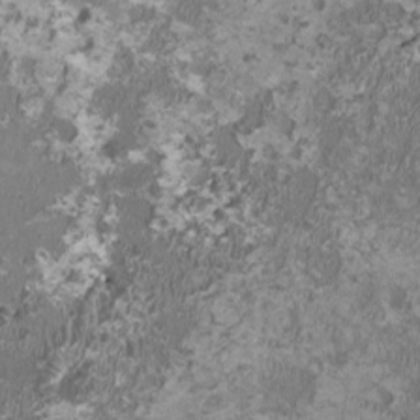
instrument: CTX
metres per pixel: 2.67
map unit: HNhu
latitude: 0.4790
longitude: -1.5560
